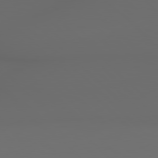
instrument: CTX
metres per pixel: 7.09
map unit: lApd
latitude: 78.9892
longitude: -166.6112
